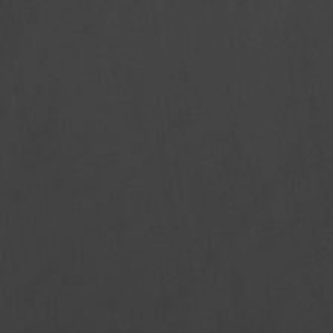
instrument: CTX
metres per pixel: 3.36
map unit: Ave
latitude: 23.0458
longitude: -135.8961
